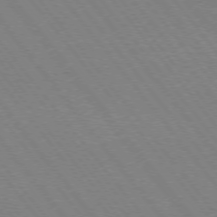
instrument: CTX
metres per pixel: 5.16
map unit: Ap
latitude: -76.0850
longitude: -95.7828
